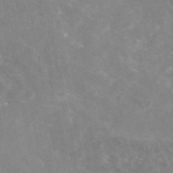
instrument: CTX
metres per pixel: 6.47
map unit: eAb
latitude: 45.9717
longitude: 124.6518
